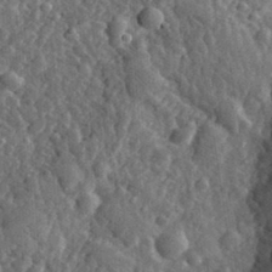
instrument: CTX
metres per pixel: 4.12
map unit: eHh
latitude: 33.6316
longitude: -80.0822
